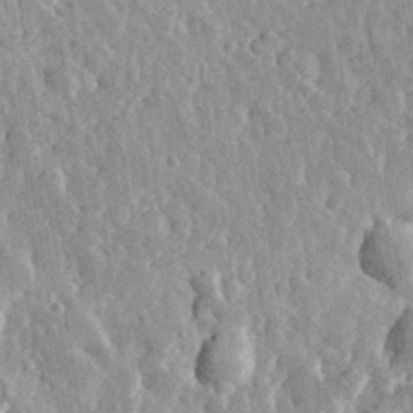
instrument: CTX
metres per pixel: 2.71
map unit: eHh
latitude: 32.1956
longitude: -79.8773
